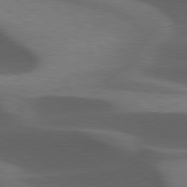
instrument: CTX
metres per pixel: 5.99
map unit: lApd
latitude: 79.1214
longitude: -50.3845
